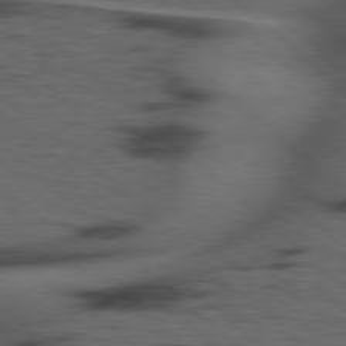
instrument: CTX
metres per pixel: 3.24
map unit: Hpe
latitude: 77.8394
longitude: -155.8583
